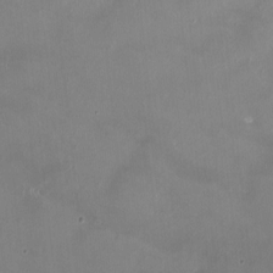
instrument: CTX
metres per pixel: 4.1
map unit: HNhu
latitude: 0.7435
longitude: -3.4237
